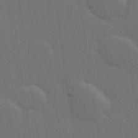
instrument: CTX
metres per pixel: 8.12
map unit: Hve
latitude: 27.7639
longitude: -91.8394
